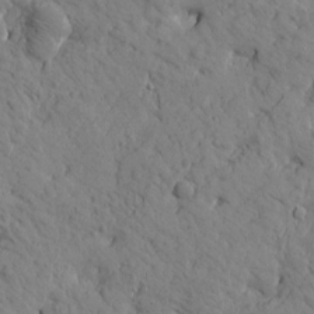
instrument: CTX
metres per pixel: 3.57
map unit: Htu
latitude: 1.6505
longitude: 178.4629
